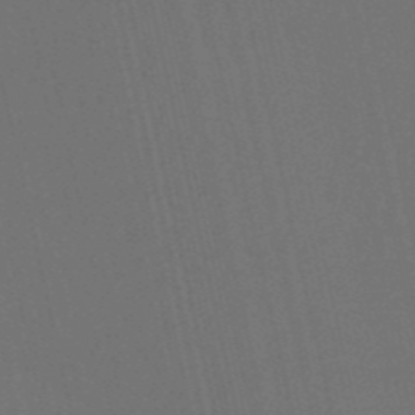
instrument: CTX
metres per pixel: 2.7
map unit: eHb
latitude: -51.4454
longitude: 77.2754
